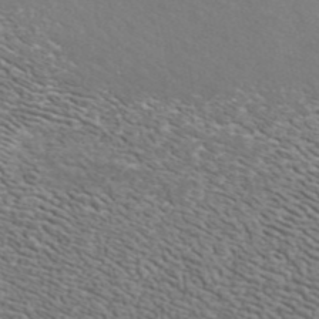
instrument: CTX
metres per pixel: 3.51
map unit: ANa
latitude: 43.3860
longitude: 28.6896
